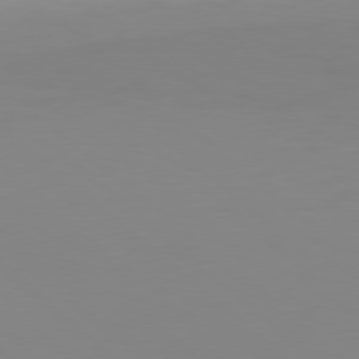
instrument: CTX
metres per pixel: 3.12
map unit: Hpe
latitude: 77.6505
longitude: -133.4804
